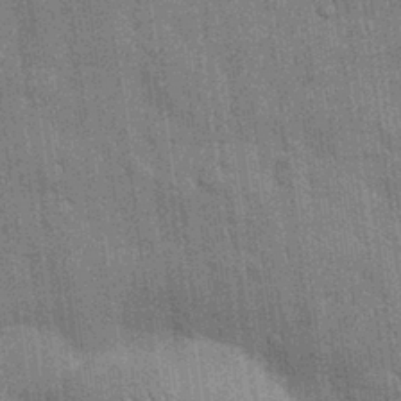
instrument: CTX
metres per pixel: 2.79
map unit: Nhu
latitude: 28.1767
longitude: -67.8961
